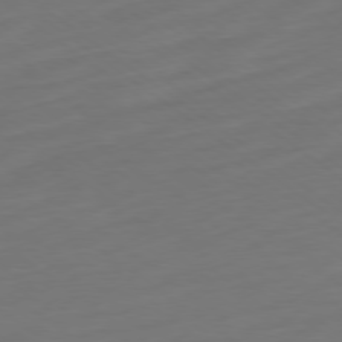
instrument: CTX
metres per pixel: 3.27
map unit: Ap
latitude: -78.9352
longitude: -67.6882
